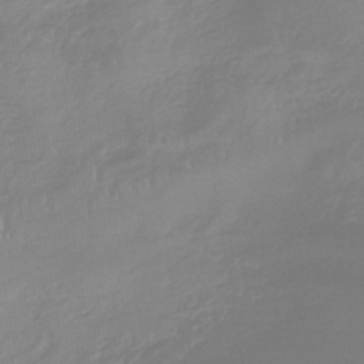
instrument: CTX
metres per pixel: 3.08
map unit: lHb
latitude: -45.1809
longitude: 72.4251
